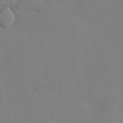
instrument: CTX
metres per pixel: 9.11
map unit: eHh
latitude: 0.2144
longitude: 16.0094
